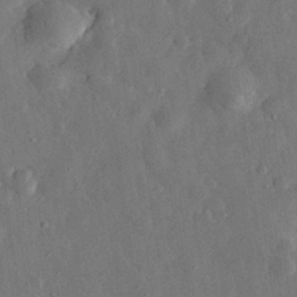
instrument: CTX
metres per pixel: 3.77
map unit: eHh
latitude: 31.3104
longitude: -78.1956
